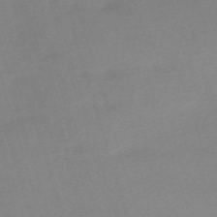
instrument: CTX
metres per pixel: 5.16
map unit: eHh
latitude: -61.5966
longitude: 49.5966
